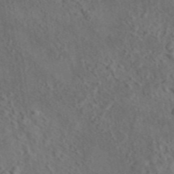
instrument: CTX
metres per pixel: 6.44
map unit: eAb
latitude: 43.7639
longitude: 114.7652
